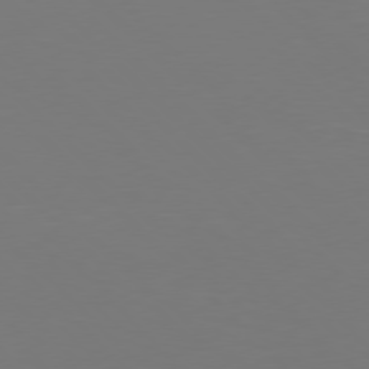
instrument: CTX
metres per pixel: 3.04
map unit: Hpe
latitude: 76.9891
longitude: -167.9717
